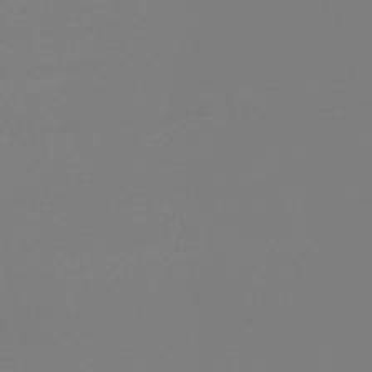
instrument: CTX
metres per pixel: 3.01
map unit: lHb
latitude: -49.3510
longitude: 68.6140
